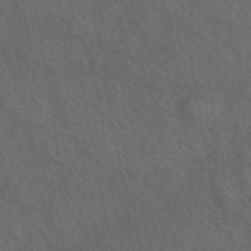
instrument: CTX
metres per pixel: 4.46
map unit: ANa
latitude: 44.6301
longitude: 27.1620
